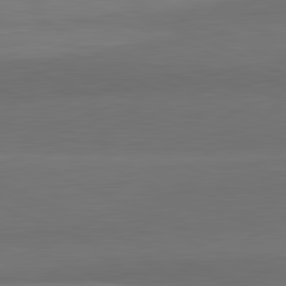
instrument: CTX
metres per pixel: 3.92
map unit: lApd
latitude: 82.2711
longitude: 157.1053
